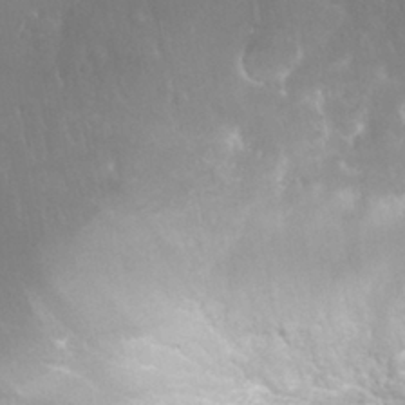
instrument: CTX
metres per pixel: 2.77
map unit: Nhu
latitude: 27.6127
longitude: -63.4427
